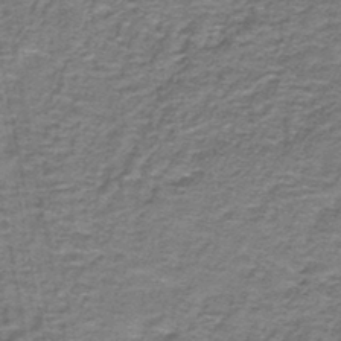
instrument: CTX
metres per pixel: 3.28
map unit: lHb
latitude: -43.9745
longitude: 55.1431
